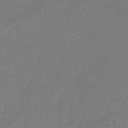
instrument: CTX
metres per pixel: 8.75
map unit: lHb
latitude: -42.2550
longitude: 60.6141
